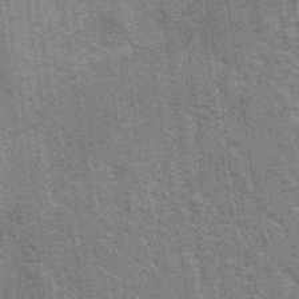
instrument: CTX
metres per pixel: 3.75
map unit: eAb
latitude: 41.0836
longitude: 106.9542
